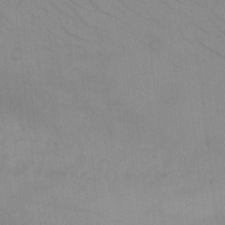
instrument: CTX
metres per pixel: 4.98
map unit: eHh
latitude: -8.8030
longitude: -67.7638
